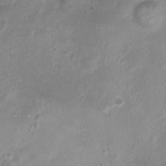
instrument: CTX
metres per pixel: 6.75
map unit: Nhu
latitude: 3.2537
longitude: -15.8206
